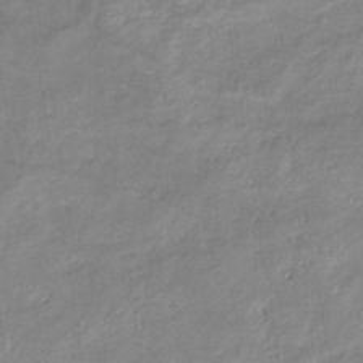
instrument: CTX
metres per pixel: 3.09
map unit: eHb
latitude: -37.0108
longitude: 74.6708
